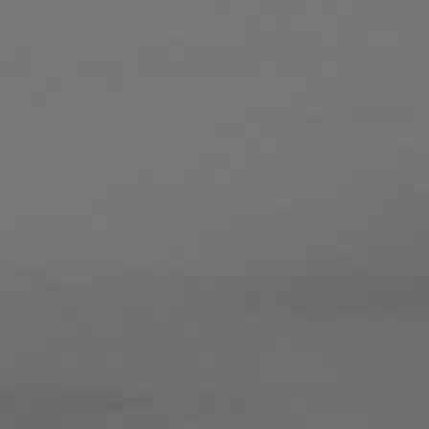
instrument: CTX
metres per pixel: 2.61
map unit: Ap
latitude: -78.3873
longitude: -70.0822
